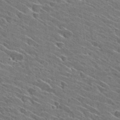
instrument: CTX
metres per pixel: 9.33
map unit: Hto
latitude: 29.2915
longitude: -43.4238
